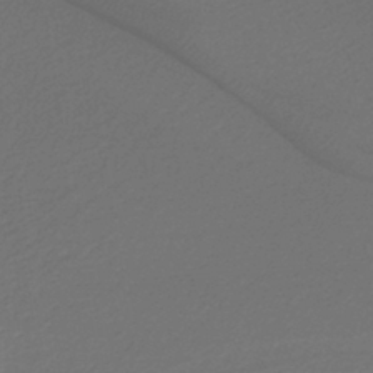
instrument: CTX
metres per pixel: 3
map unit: lHb
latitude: -38.9164
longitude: 55.2754
